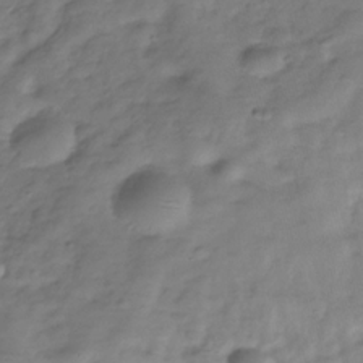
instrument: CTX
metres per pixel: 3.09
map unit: Hve
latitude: -30.8030
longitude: 91.3510
